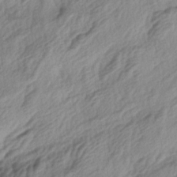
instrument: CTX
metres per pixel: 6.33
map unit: lAa
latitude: -4.3873
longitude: -123.8394
